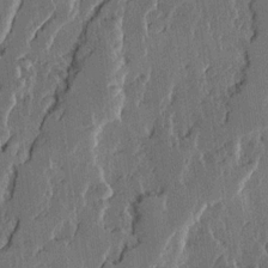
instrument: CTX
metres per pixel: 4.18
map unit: Ave
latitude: 15.0081
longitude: -137.2159
